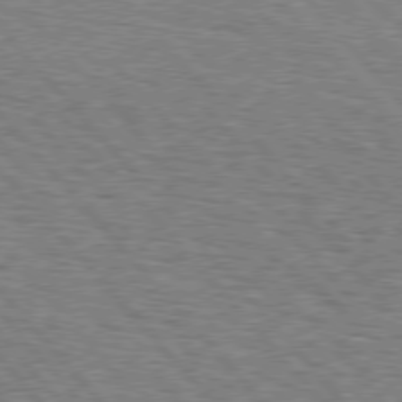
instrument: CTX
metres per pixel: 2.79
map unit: Hpe
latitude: 76.7057
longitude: -160.6490
